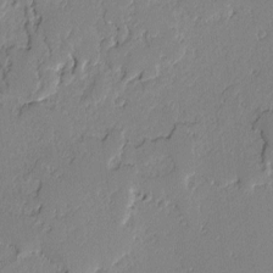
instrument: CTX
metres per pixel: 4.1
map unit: lAvf
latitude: -2.0849
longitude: -108.2144
